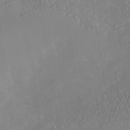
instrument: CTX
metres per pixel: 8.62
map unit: Nhe
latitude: -38.5952
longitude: -118.1011
